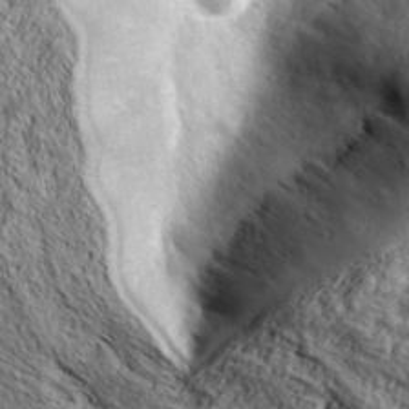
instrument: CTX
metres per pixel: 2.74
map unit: ANa
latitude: 38.7435
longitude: -91.6883
